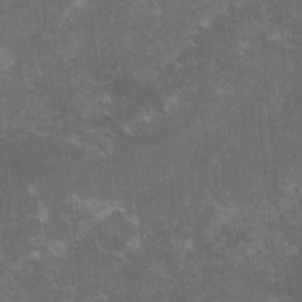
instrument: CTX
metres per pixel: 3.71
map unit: lHvf
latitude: -15.4266
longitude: -101.7261
